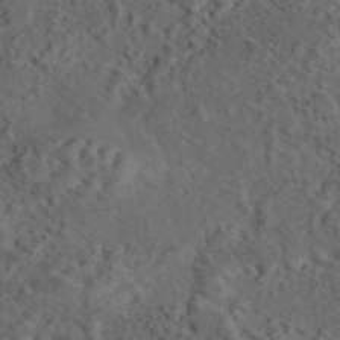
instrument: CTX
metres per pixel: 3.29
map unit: eAb
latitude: 43.9150
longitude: 116.2739
